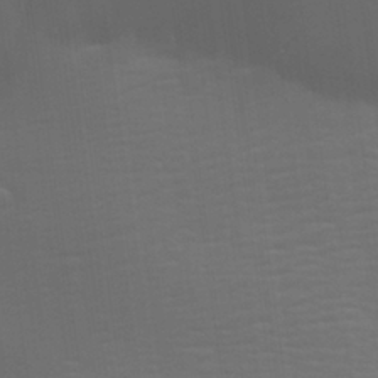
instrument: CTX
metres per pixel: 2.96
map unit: Aa
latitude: 28.6490
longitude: -139.3104
